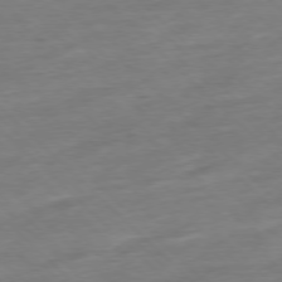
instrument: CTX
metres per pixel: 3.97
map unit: Ap
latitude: -77.6344
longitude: -98.4790
